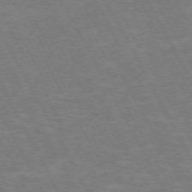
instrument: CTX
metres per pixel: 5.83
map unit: Hpe
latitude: -72.0472
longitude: 9.8044
